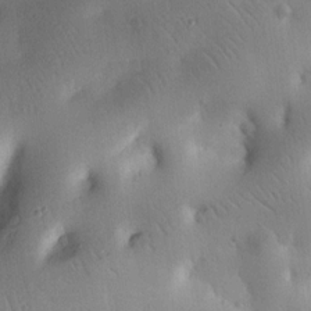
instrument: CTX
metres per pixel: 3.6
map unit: Nhu
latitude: 14.8002
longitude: -78.4790
